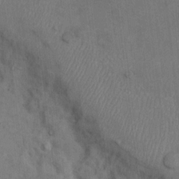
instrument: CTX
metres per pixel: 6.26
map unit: Hto
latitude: 9.7261
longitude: -60.9891
